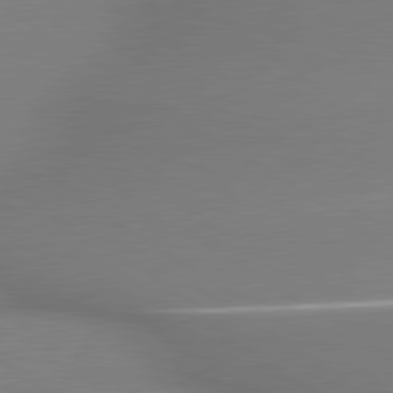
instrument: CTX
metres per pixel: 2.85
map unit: lApd
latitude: 79.6694
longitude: 178.0472
